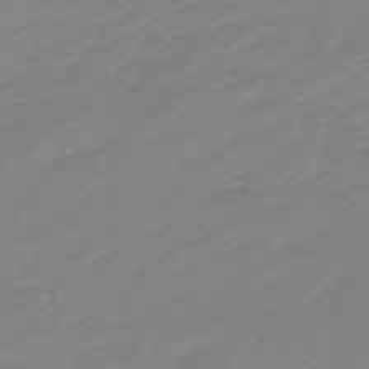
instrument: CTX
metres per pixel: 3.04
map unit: eHb
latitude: -48.3118
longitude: 86.0283
